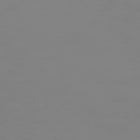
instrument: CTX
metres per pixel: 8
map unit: Hpe
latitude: 74.5546
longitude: -126.9325
